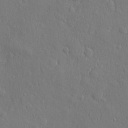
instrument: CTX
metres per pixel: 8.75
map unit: eHh
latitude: 6.0444
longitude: -74.1578
